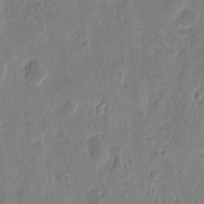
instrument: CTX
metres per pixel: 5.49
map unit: eHh
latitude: 9.2537
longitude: -73.6694
